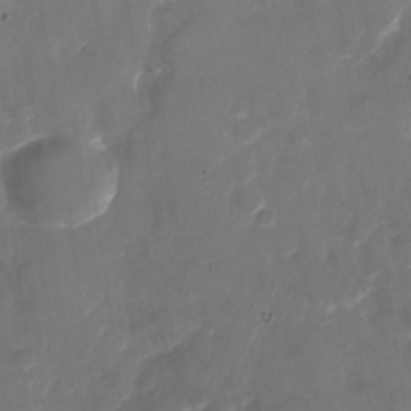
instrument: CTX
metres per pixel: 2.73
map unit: Nhu
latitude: -28.2740
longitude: -74.3467
